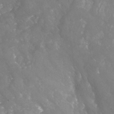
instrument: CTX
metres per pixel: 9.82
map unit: Nhu
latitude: -24.9353
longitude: -57.2348
